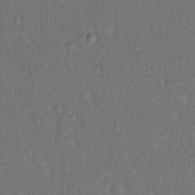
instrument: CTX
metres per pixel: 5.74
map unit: eHh
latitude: 16.3845
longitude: -62.2334
